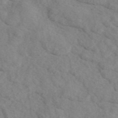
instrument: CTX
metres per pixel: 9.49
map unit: eAb
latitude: 48.8947
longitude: 107.6722
